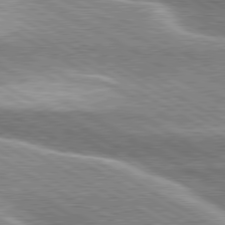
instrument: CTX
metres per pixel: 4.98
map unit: lApd
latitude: 80.0633
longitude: -121.1403
